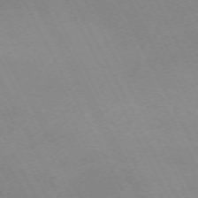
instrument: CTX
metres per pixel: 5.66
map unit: Hpe
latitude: -71.3132
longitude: 8.8030
